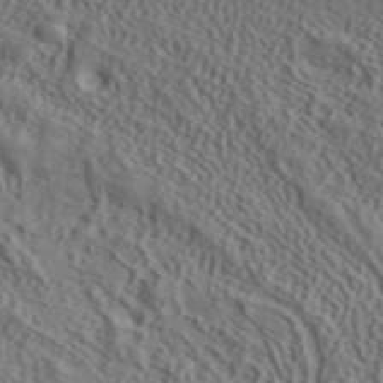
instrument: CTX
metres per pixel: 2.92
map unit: ANa
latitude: 42.4223
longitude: 34.8975
